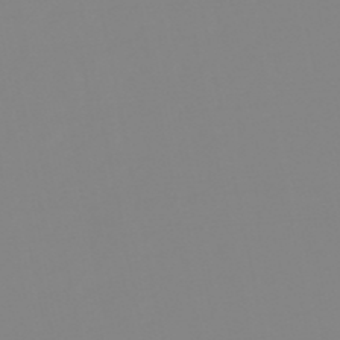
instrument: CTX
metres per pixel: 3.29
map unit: eHb
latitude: -49.3321
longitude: 84.9730
